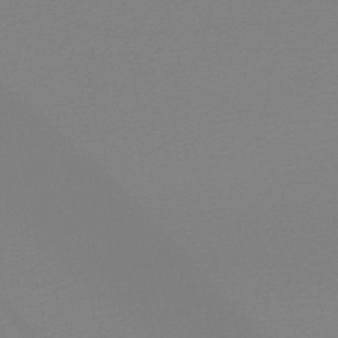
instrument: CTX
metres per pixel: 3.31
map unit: HNb
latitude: -45.3888
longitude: 56.0661
